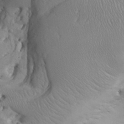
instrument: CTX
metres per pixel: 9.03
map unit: Aa
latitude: 31.4805
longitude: -143.8772
